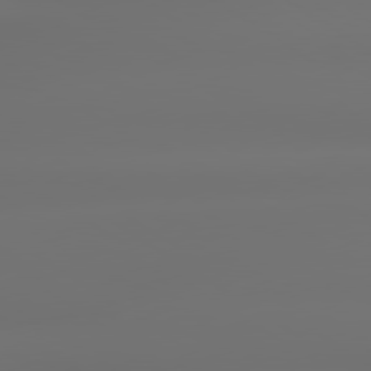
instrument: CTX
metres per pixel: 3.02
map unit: lApd
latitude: 79.4427
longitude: -137.8584
